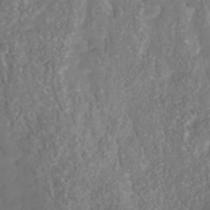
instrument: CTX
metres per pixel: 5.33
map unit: Nhu
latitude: -40.9730
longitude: -83.3292
